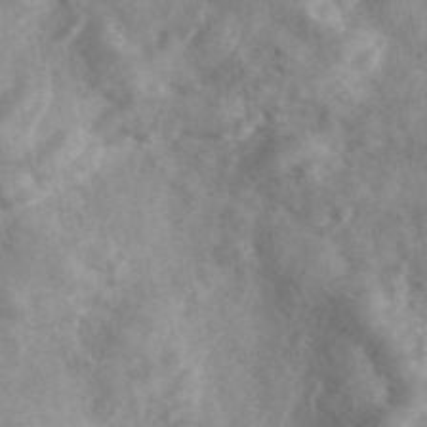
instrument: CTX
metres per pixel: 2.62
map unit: eAb
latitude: 44.9702
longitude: 128.2929
